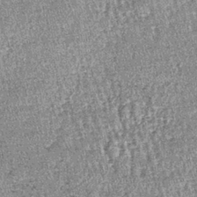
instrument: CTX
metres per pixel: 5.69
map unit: lHb
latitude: -39.1809
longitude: 67.0676
